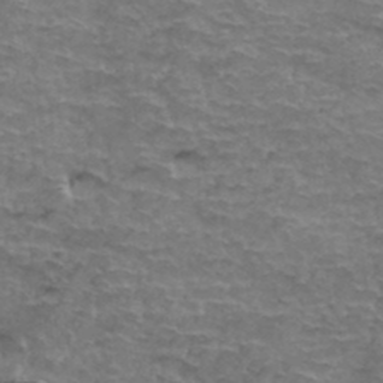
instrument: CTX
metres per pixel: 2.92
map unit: Hto
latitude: 37.0648
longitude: -41.9528
